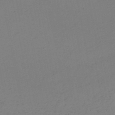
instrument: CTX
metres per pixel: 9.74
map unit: HNb
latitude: -51.0486
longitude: -51.9150
